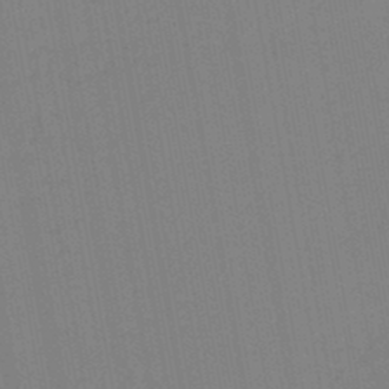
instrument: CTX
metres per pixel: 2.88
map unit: lHb
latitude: -44.8786
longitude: 63.3698
